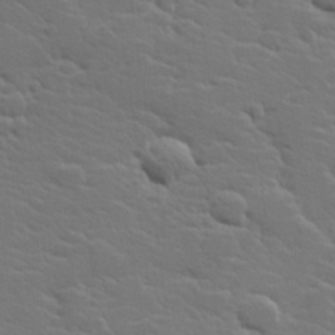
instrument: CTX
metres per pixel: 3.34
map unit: Hve
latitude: 25.9717
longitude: 144.4062
